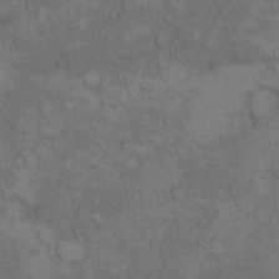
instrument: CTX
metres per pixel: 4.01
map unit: Hto
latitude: 8.3845
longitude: -59.3860
